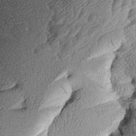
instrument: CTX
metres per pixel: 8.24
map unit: Aa
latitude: 8.5357
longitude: -140.6868
